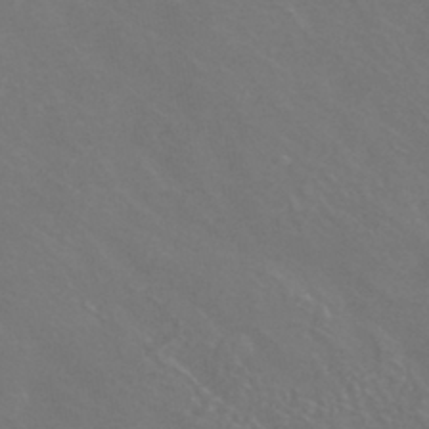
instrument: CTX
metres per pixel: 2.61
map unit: HNhu
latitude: -42.8219
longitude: 94.2361
